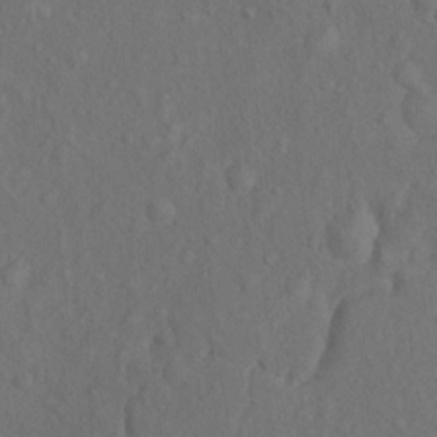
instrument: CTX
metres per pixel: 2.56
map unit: Nhu
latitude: 10.5546
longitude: -26.2334
